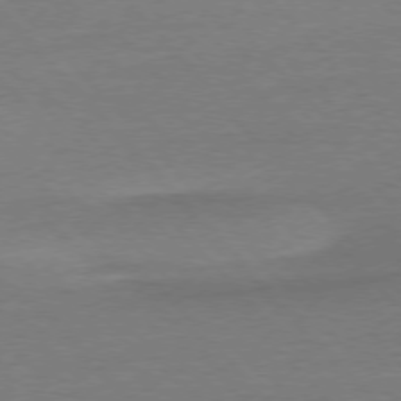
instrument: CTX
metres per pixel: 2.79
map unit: Ap
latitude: -77.4454
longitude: -95.7072
